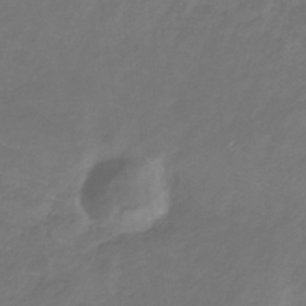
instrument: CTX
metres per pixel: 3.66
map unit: lHb
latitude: -31.0108
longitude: 65.5399
